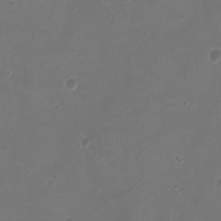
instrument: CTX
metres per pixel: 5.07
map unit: Ht
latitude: -2.5195
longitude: -19.5371
